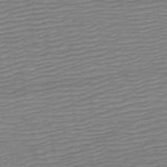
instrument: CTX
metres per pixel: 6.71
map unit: HNb
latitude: -54.0661
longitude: -44.1766
